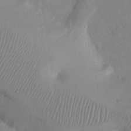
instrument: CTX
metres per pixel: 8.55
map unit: Hto
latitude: 13.1214
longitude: -56.2333
